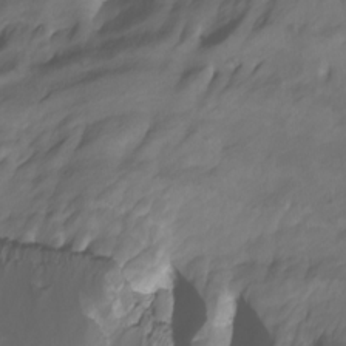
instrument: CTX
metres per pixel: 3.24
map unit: Nhu
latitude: -10.3117
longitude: -68.8191
